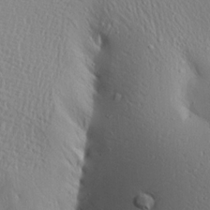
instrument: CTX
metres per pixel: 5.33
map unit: Aa
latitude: 19.1025
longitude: -147.6505
